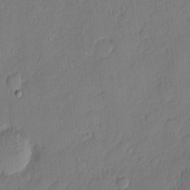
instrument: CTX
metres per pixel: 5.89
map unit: eHh
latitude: 4.4034
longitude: -75.7261
